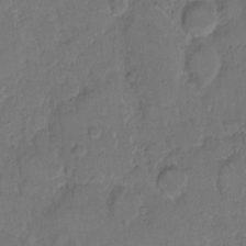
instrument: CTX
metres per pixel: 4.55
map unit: Hto
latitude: 6.4790
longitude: -62.4601
